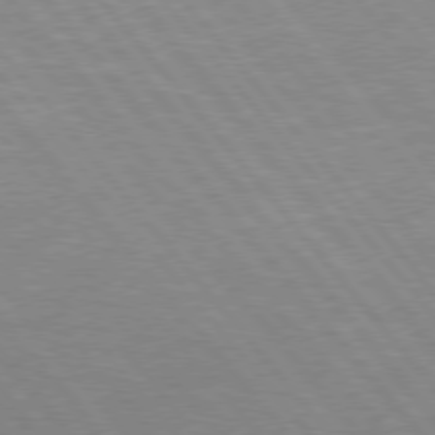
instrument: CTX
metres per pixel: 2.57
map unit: Hpe
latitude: 75.8017
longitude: -154.7057
